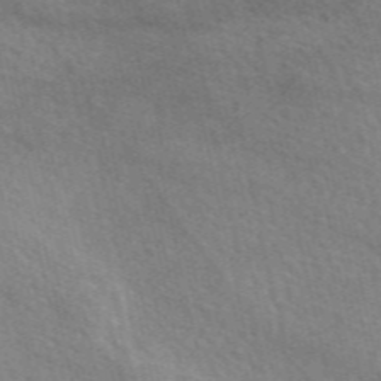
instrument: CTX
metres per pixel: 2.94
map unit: eAb
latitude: 50.4790
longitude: 120.1417
